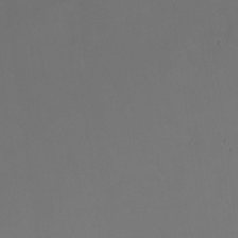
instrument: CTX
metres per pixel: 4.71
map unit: Nhu
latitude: 24.2333
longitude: -62.7058
